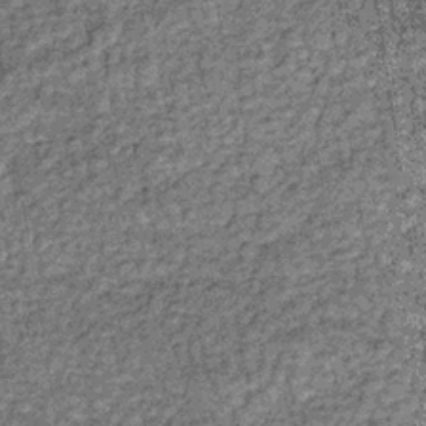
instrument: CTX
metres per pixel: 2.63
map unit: lHb
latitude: -36.4440
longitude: 66.9542
